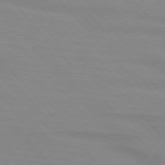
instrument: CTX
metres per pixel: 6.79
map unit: lApd
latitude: 76.3467
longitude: -84.3845
